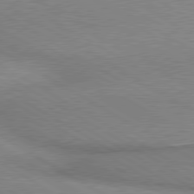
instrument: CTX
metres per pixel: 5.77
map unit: lApd
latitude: 80.0444
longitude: 165.9745
